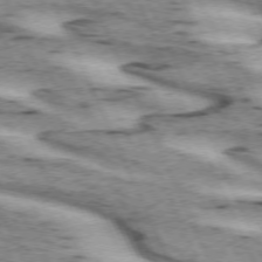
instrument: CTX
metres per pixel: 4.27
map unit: lApd
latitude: 72.2334
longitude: -54.4601
